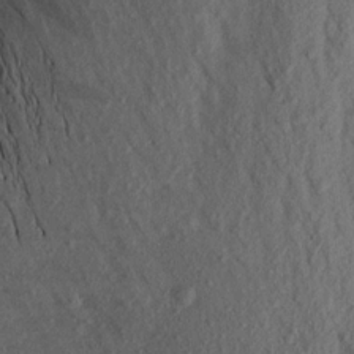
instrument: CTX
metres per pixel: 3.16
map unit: Aa
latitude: 16.9136
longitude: -146.7247
